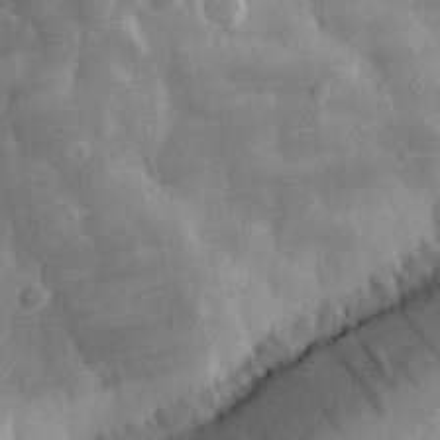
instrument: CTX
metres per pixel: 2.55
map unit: eHh
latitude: 30.1767
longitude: -79.5371
